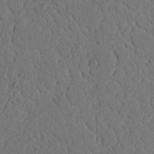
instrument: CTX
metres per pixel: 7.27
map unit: Nhu
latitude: 22.2900
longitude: -74.1011
